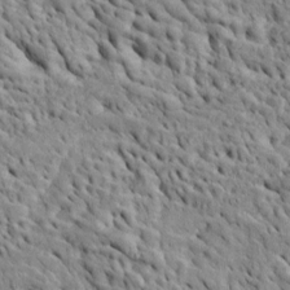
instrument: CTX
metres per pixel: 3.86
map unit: Htu
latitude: -5.6155
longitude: 153.5210
